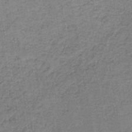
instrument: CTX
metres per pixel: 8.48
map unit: eAb
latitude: -37.8044
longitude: 52.3495
